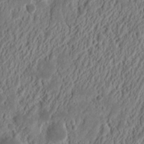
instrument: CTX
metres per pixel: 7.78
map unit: Nhu
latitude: 13.3671
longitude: -73.1781
